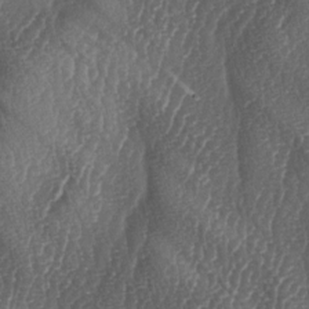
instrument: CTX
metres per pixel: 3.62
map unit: lAa
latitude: -6.6329
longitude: -129.3482
